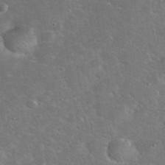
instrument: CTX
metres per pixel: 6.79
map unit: eHh
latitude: 38.2145
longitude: -65.4615
